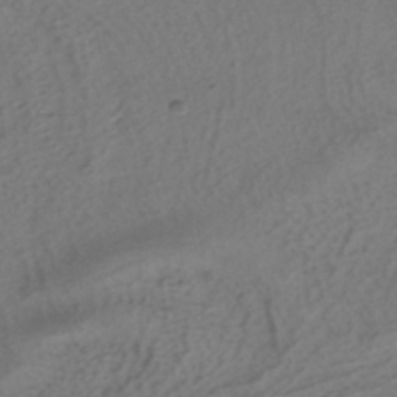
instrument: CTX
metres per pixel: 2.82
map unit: HNhu
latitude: -40.4251
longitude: 99.2754
